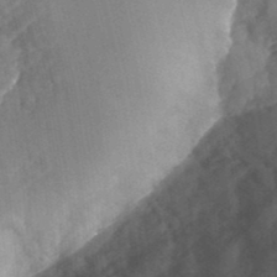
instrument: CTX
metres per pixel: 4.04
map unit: Nhu
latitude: -27.4454
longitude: -71.1214
